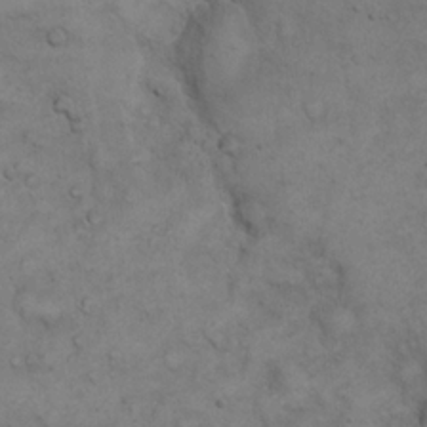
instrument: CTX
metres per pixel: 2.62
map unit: eHh
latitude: 20.6869
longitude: -59.4804
